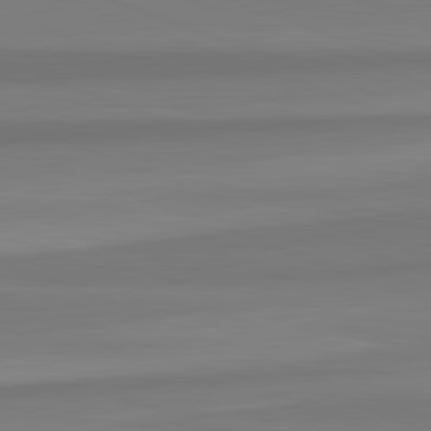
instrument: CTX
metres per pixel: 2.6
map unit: lApd
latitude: 82.5167
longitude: 176.9164
